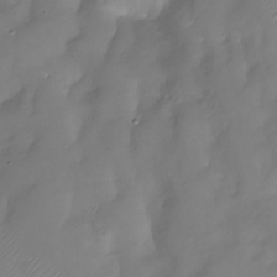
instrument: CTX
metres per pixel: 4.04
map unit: Nhu
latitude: -28.5574
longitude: -59.4615
